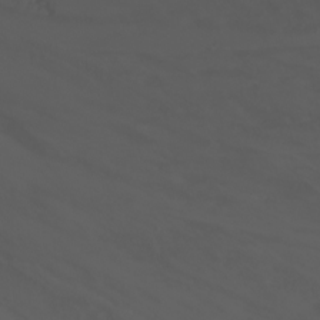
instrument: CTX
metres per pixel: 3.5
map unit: Nhu
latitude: -8.6329
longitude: -82.6490
